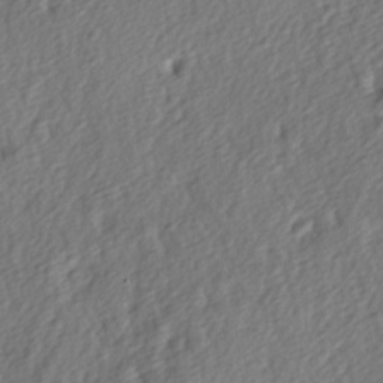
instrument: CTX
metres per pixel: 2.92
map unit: lAa
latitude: -4.4251
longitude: -123.0647
